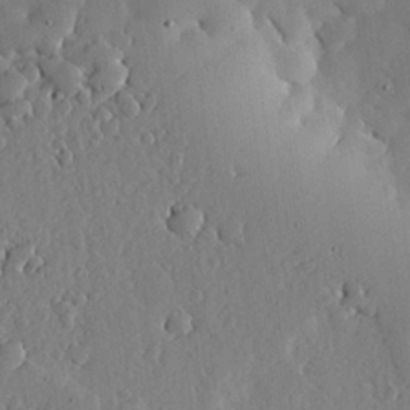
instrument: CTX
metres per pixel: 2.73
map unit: lHvf
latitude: 18.3278
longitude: -114.6490
